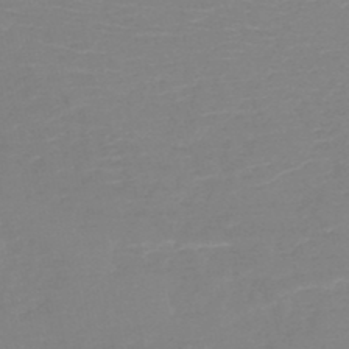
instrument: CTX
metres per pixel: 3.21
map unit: HNb
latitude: -49.3510
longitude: -43.8394
